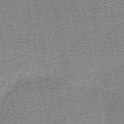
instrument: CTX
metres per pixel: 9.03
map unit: HNb
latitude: -44.2362
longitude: 52.1416
